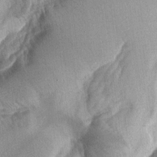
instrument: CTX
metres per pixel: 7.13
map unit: lAa
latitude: -4.2739
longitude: -127.1214
